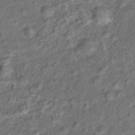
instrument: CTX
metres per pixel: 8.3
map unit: Ht
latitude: 14.8758
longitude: -40.5923
